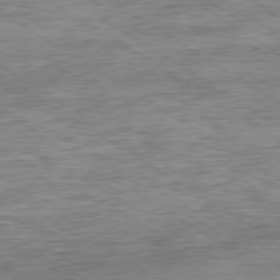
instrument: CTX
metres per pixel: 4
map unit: Ap
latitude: -80.0661
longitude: -48.5924
